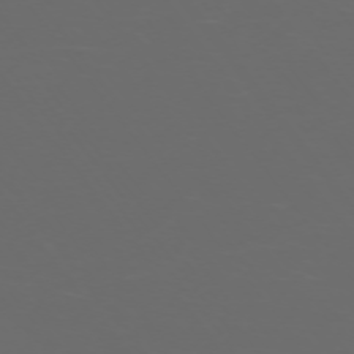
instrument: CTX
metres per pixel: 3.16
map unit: Ap
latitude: -74.4629
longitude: -75.5938
